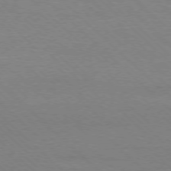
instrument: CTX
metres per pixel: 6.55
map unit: Ap
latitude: -77.6911
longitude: -86.4790
